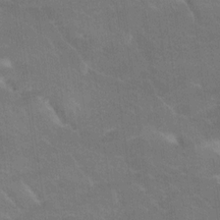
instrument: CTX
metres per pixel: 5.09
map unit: Ave
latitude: 18.5734
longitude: -136.4601
